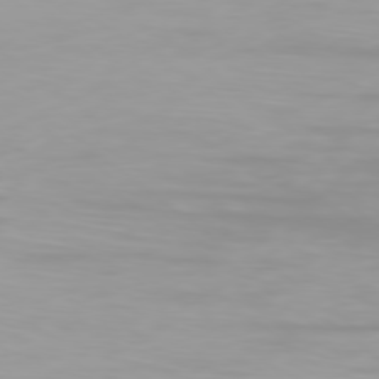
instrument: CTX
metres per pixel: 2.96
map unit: Ap
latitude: -79.1242
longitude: -96.3278
